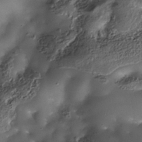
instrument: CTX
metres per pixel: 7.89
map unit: Nhe
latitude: -37.9367
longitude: -119.3104
